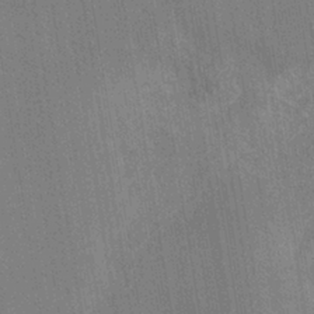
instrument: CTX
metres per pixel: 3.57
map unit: eHh
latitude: -39.5777
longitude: -26.5735
